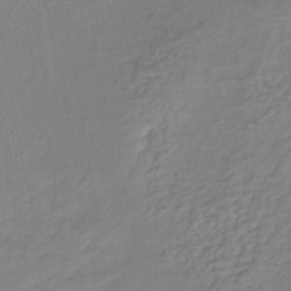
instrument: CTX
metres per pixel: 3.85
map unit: lHb
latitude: -40.9353
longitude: 67.9556
